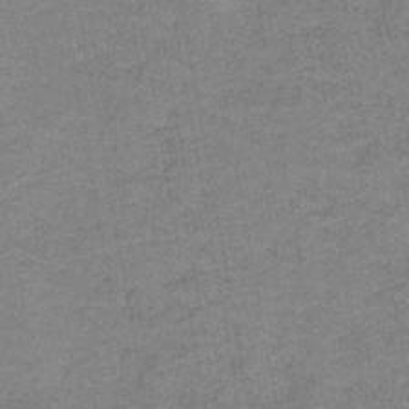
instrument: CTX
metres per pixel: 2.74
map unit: eAb
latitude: -36.4062
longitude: 52.0850
